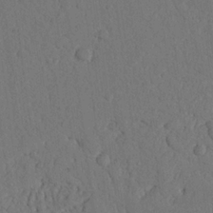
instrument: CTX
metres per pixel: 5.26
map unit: Nhu
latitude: 20.3845
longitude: -75.8017
